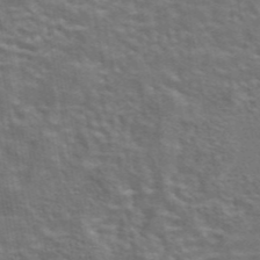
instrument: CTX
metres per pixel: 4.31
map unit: eAb
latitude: 43.8017
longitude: 107.6722
